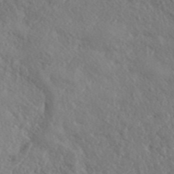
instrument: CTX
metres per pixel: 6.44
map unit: ANa
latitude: 44.5923
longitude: 44.7085
